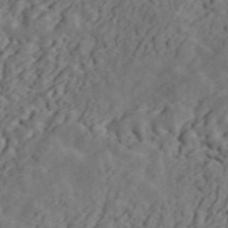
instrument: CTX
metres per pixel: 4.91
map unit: ANa
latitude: 47.3104
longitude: -83.9528
